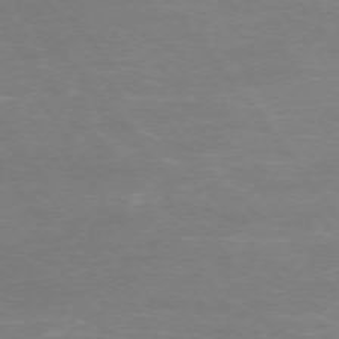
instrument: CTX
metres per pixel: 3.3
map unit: Ap
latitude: -75.1620
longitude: -75.1214
